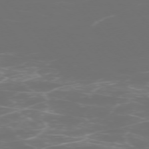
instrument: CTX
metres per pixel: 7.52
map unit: Ap
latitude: -75.2187
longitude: -76.5734
